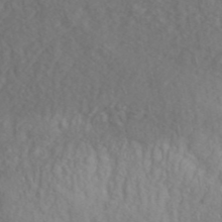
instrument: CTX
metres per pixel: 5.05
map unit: ANa
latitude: 42.3467
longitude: 52.8785
